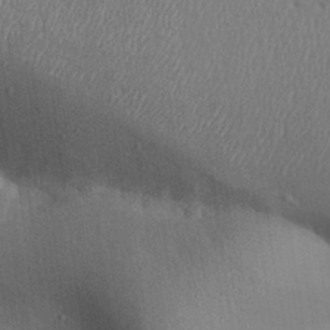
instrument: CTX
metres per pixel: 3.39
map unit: Aa
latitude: 31.7450
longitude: -144.1955
